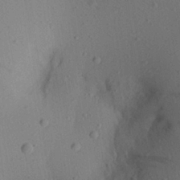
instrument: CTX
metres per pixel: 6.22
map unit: Aa
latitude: 22.6868
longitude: -139.3104
